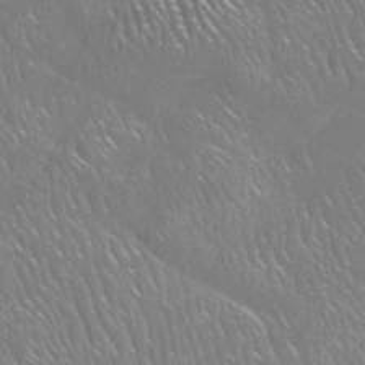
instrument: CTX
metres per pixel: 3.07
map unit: HNhu
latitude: -48.0283
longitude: 29.9178
